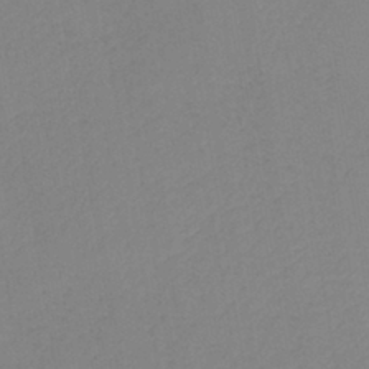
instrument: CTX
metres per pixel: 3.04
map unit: lHb
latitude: -41.1998
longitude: 74.4818
